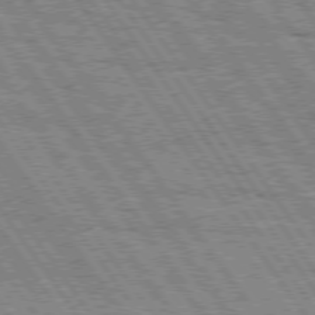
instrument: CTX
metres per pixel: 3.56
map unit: Hpe
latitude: 74.8947
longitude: -152.0255
